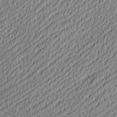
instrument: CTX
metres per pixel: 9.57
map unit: Nve
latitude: -8.9164
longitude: 173.5588
